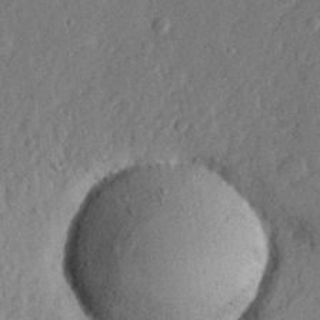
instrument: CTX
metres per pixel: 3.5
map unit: lHvf
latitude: 22.8758
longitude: 144.4818
